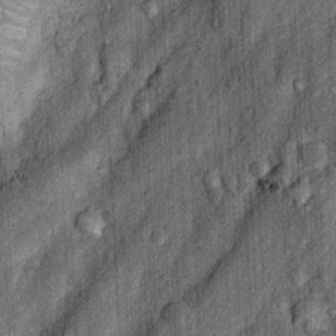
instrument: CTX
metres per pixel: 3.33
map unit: Nhu
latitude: 5.5749
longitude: -23.8772
